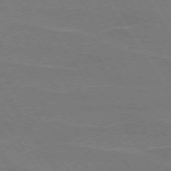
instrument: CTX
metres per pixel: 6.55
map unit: lApd
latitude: 74.0822
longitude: -56.2522
